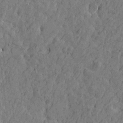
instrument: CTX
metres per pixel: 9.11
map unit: Htu
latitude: -5.4076
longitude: 179.8422
